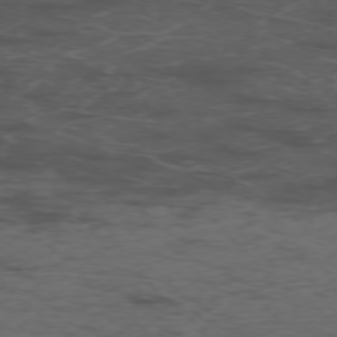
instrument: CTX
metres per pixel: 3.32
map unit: Ap
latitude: -76.2362
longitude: -82.8380
